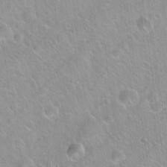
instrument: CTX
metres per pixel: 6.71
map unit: Hto
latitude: 20.7435
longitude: -53.6505
